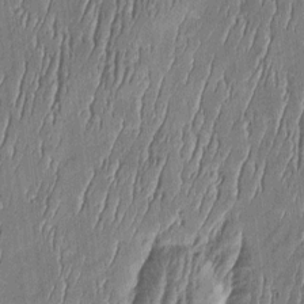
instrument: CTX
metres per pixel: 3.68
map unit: Htu
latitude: -6.2550
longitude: 175.4076
